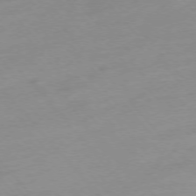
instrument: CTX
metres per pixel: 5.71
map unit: Hpe
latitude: -76.0472
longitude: -14.8002
